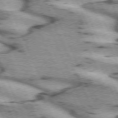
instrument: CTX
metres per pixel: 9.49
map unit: lApd
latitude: 72.1767
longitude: -54.1767
